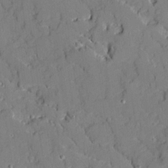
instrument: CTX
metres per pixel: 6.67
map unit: Ave
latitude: 18.6490
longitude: -128.1956
